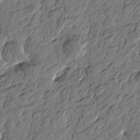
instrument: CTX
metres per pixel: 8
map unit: Htu
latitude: -3.7477
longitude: -178.1578
